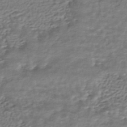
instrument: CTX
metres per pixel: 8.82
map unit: HNhu
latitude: -43.8989
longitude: 105.7099
